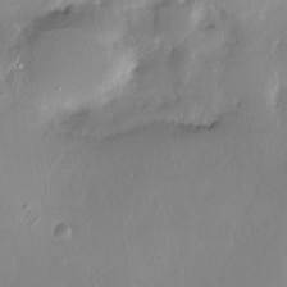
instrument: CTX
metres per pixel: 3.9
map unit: Nhe
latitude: -27.5399
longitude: -110.4412
